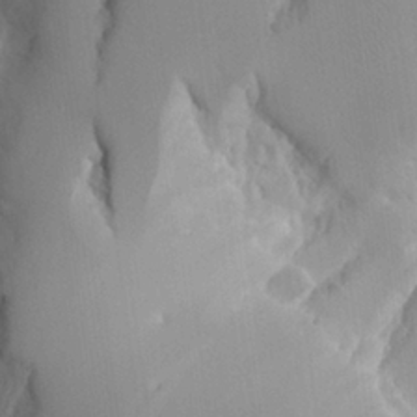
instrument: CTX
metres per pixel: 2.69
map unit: Aa
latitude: 25.1781
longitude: -132.3278
